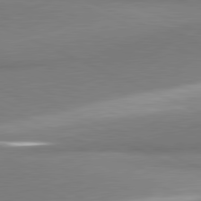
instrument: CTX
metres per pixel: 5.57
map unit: lApd
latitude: 81.3104
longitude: 166.0094
